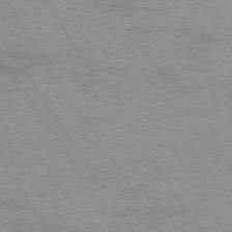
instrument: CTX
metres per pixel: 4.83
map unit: Hpe
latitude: 73.9528
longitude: -142.1956
